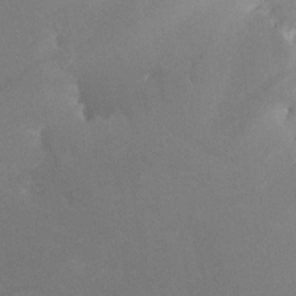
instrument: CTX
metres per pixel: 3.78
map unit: Nhe
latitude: -26.3684
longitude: -110.2901
